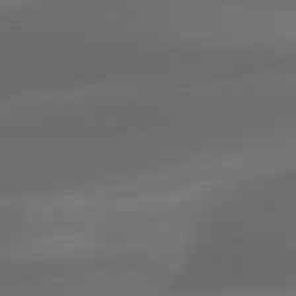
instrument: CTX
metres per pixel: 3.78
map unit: lApd
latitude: 78.8569
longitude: -48.4412
